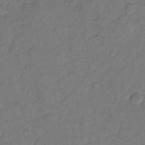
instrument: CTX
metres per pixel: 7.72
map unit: eHh
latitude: 6.1011
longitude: -65.4993
